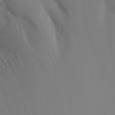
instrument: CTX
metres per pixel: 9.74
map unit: Nhu
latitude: -12.0850
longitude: -63.2915
